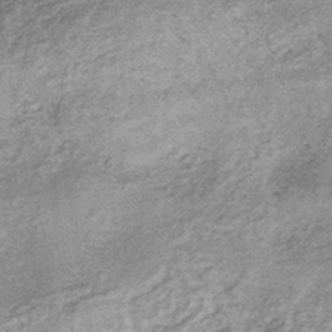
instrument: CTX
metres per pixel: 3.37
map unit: lHb
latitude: -36.8974
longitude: 66.1606
